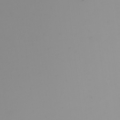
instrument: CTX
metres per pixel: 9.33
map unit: Nhu
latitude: -5.4265
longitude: -92.3467
